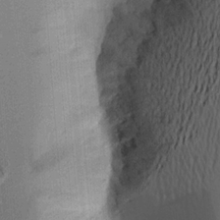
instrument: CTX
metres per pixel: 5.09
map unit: Aa
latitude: 19.8772
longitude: -144.0444
